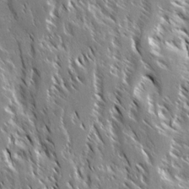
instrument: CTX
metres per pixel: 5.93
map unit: Ave
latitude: 14.7058
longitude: -133.6505
